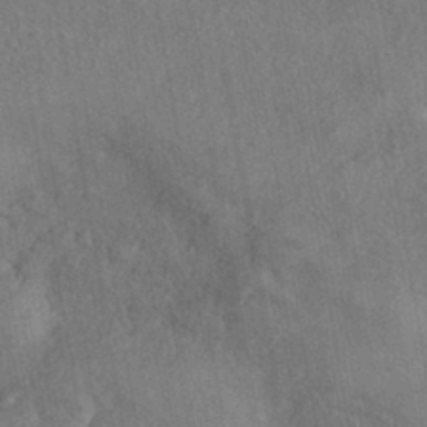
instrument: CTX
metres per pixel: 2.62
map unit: eHh
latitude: -41.6911
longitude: 120.8030
